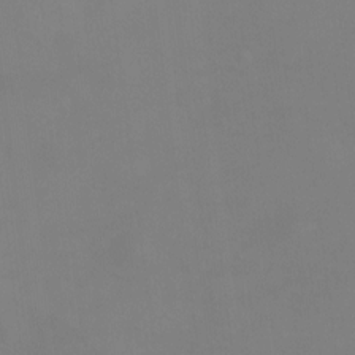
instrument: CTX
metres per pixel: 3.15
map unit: HNhu
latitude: 7.5749
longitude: 11.8800
